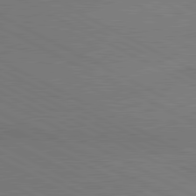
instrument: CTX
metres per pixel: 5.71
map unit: lApd
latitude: 81.1214
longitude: 149.9178
